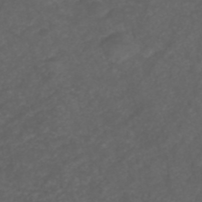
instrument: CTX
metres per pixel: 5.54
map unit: ANa
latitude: 39.1970
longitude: 23.6533
